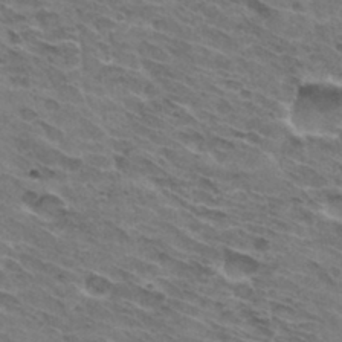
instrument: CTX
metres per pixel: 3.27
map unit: Hto
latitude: 32.4979
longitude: -44.5734
